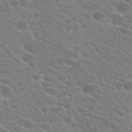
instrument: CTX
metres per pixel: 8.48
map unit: Hto
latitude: 22.8947
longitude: -39.2348
